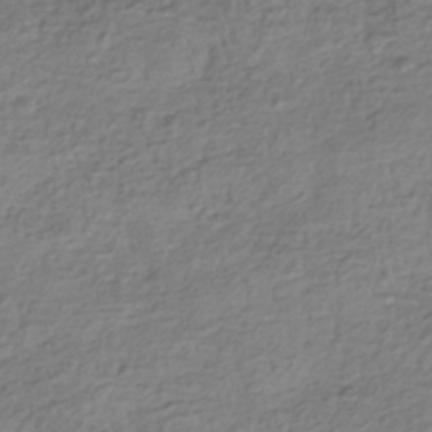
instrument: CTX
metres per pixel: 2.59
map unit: HNhu
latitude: -42.1794
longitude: 99.8044
